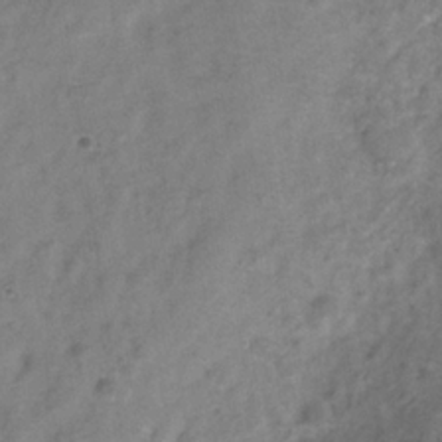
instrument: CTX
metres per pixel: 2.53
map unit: Hve
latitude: -33.8045
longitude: 89.6722
